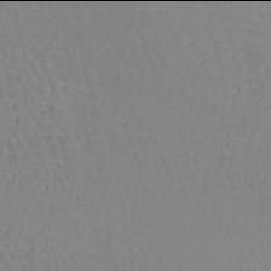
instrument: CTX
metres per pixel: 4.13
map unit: lHb
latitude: -42.0094
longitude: 70.9542
